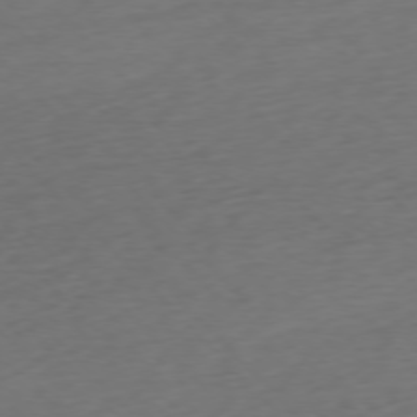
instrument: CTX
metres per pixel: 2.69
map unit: Ap
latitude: -76.5007
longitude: -70.5168
